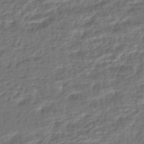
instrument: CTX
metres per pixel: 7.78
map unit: HNhu
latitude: -45.9745
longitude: 103.6533
